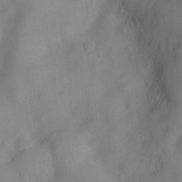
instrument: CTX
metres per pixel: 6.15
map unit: Nve
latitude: -26.4817
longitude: -147.9717
